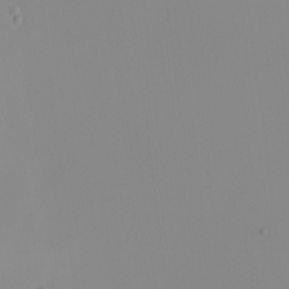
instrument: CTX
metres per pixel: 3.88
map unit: Nhu
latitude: -6.4062
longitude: -84.6302
